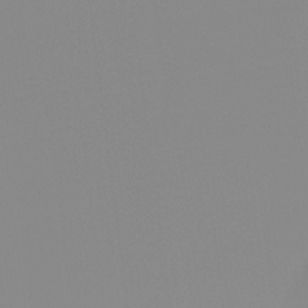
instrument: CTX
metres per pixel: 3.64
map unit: Ht
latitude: -12.9731
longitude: -49.8961
